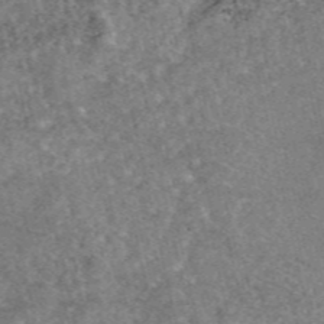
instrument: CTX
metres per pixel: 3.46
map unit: eAb
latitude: 47.1026
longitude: 119.1998
